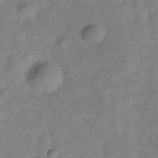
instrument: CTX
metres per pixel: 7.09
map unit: Hve
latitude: -28.3495
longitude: 92.4251
